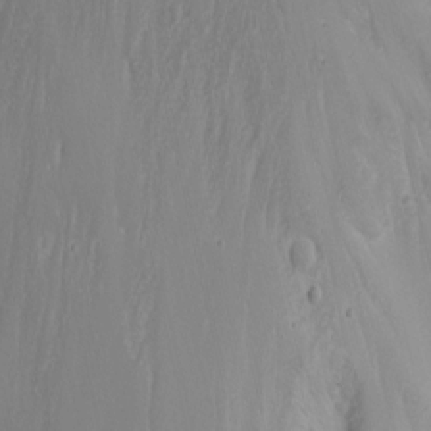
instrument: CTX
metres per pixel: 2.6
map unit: Nhu
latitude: -4.7652
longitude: -87.7449
